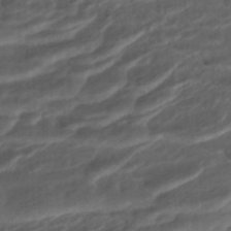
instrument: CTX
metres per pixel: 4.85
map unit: ANa
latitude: -44.9542
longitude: 105.1998
